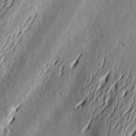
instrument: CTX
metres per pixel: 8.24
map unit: Aa
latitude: 19.6882
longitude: -145.5938
